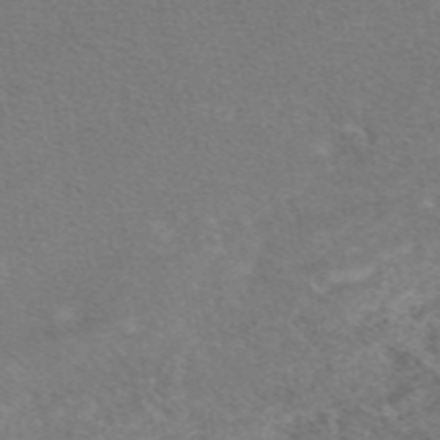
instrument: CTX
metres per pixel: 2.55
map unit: eAb
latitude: 47.4049
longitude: 115.3509
